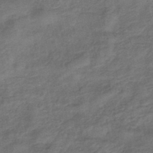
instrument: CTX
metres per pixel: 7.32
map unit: lHb
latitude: -42.5762
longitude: 79.9367
